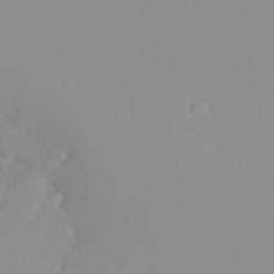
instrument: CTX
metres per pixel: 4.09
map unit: Nhu
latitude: 31.0648
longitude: -57.7260
